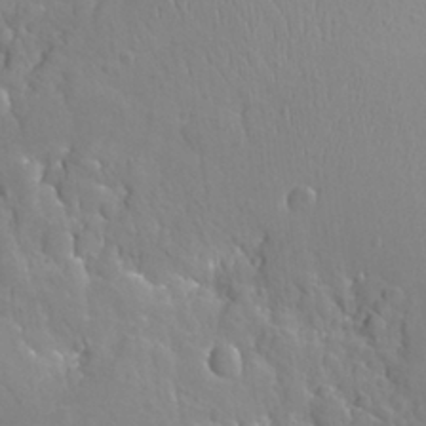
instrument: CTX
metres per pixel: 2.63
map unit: Nhu
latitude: 26.8569
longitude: -56.1388
